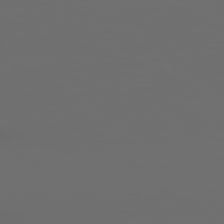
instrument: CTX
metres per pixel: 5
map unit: Hpe
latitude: 78.8758
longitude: -163.4238
